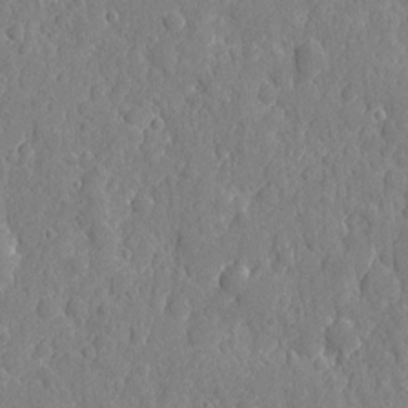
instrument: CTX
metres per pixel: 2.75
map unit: eHh
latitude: 6.7435
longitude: -74.8380
